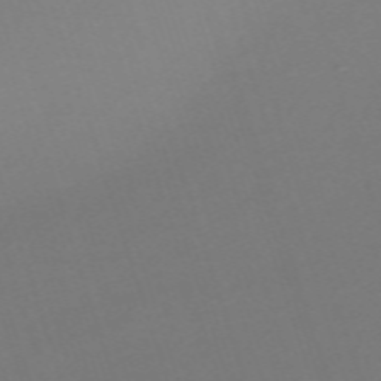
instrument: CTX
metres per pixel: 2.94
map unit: eHh
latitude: -63.1620
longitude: 51.6533
